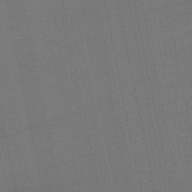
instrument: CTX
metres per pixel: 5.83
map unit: eHb
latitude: -50.0850
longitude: 78.6329
